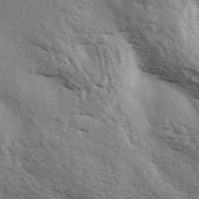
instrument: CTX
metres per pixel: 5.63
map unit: ANa
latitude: 43.0081
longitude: 48.5007
